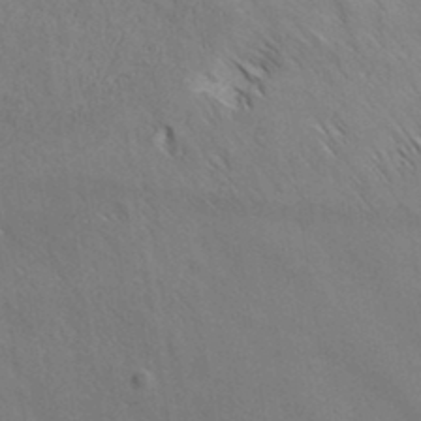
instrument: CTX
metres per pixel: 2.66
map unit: ANa
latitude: 35.6316
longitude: 13.3132
